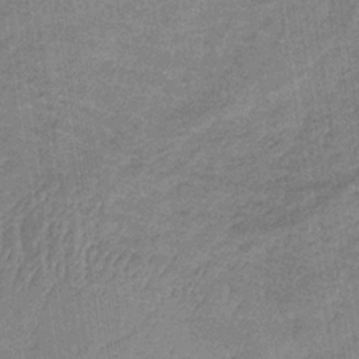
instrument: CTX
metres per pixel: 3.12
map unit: eHb
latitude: -32.1039
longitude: 66.8975
